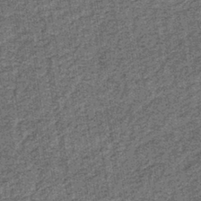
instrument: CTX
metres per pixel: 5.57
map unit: lHb
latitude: -39.5588
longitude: 64.5385
